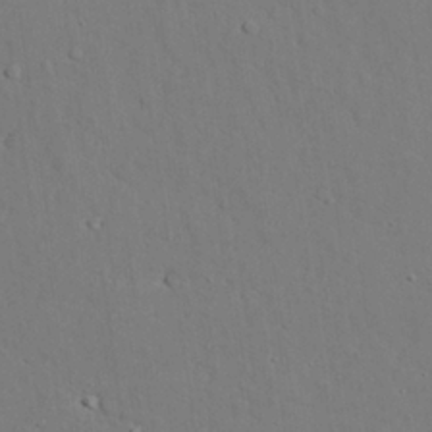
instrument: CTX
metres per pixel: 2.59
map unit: lAvf
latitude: 27.7639
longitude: -109.1781
